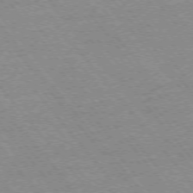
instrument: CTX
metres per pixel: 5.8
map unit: Ap
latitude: -75.6533
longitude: -87.0836
